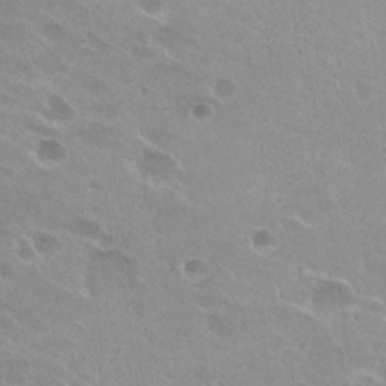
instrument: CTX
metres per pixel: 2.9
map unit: Hto
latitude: 25.9150
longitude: -36.5924
